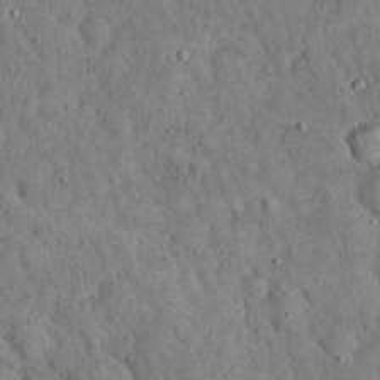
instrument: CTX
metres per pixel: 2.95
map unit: eHh
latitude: 19.2348
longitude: -60.9702
